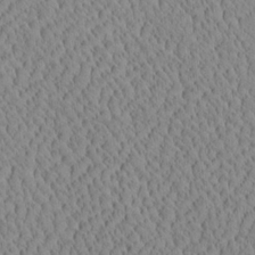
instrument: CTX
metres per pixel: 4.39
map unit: eHh
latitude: -3.5021
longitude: 15.4455
